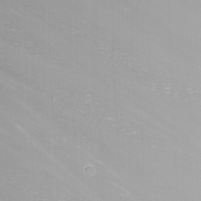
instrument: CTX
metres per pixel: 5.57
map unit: Nhu
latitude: -8.7652
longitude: -81.9339
